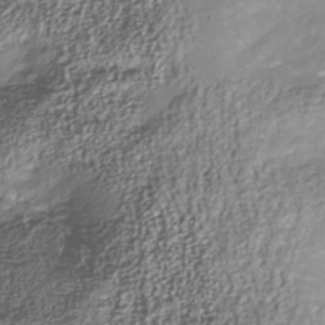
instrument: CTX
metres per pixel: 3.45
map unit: Nhu
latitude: -40.5763
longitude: -85.9528
